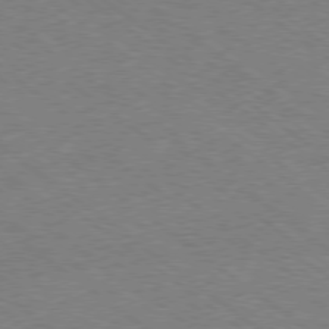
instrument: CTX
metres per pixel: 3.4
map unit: Hpe
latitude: -78.9730
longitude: -14.8758
